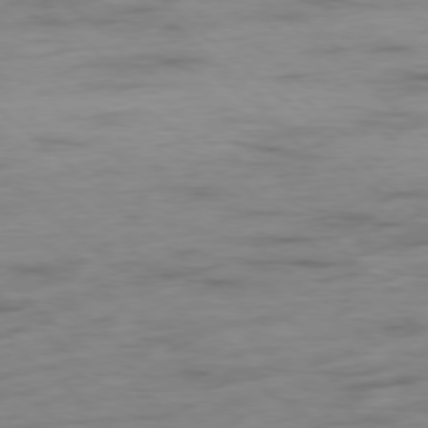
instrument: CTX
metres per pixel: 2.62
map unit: Hpe
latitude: -78.5384
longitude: -18.9513
